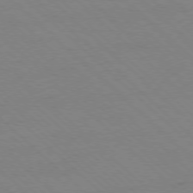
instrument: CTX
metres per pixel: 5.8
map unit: Ap
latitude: -77.8989
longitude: -85.1214
